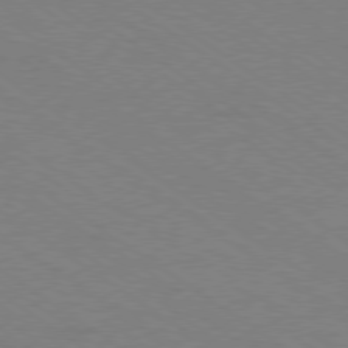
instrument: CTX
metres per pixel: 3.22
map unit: Ap
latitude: -79.8989
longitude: -66.6868
